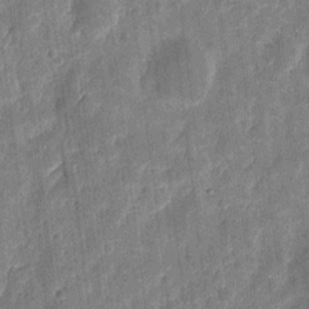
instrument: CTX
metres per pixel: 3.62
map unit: eHh
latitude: 7.9150
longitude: -73.0459
